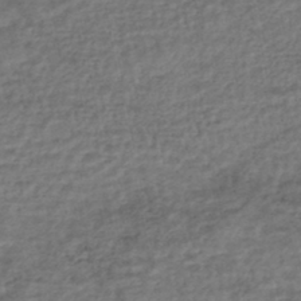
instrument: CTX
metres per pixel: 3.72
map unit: HNhu
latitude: -45.2943
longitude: 102.5196
